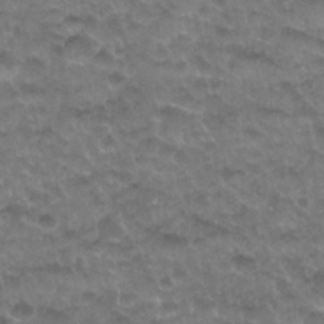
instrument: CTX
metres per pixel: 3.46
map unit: Nhu
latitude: 27.0270
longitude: -53.4805
